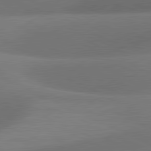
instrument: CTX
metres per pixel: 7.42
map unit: lApd
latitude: 81.1592
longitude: 133.0298
